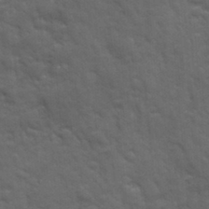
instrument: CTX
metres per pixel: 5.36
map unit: Ave
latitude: 19.0647
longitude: -133.2537
